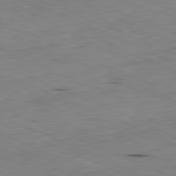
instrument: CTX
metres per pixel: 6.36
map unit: Ap
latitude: -81.8234
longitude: -68.7435
